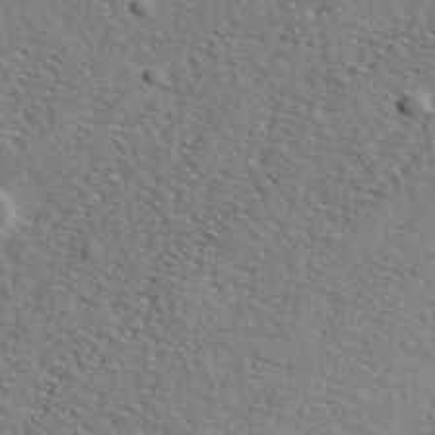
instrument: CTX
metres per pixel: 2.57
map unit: eHh
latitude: 36.3845
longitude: -80.7057
